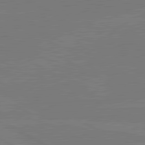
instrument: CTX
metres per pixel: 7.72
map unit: lApd
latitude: 80.9703
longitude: -127.5182
